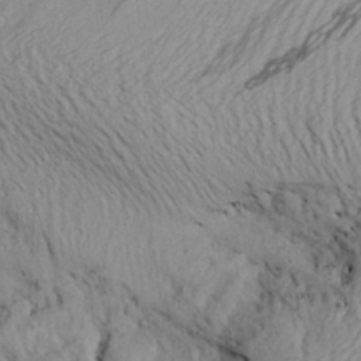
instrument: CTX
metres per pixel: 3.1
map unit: Aa
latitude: 28.3089
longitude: -134.3656
